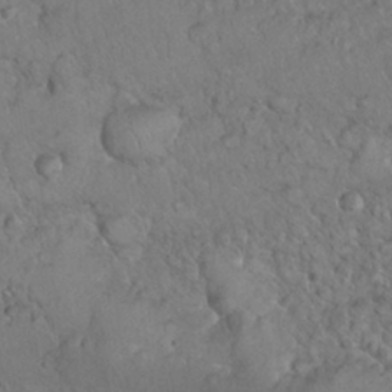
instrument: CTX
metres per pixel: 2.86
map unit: Nhu
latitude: 27.0270
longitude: -65.8583
